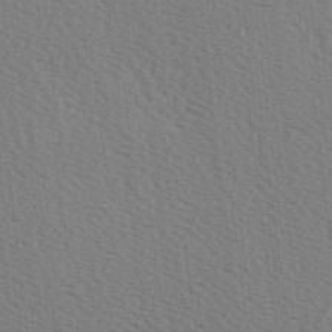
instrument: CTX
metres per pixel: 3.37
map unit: Hve
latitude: 2.3089
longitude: -124.8946
